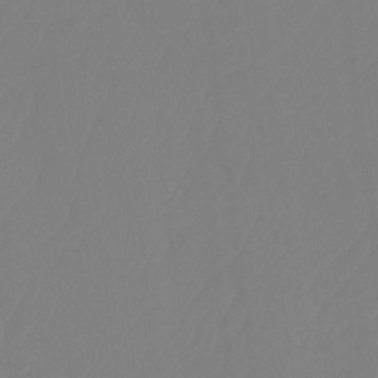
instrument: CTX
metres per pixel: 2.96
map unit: Htu
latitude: -14.0850
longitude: -50.1200
